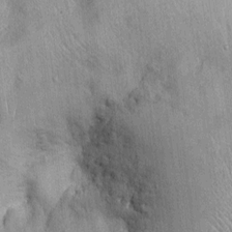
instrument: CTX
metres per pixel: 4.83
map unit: Ht
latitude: -3.5399
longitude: -13.9528
